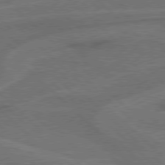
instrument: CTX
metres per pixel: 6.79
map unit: Hpe
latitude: 77.9339
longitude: -151.7638
